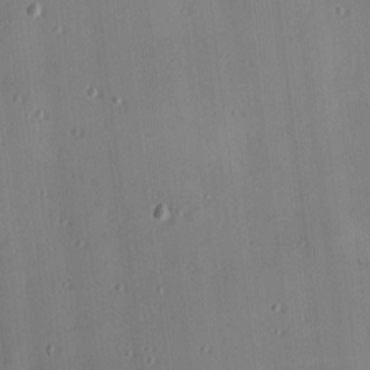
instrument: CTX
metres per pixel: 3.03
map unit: Nhu
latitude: 0.2333
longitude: -77.4615
